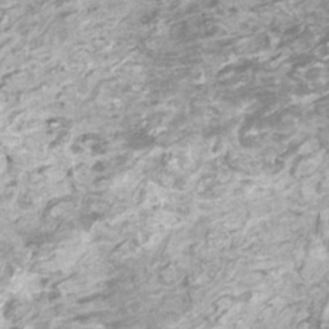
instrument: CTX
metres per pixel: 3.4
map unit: HNhu
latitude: 2.3278
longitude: -2.4601
